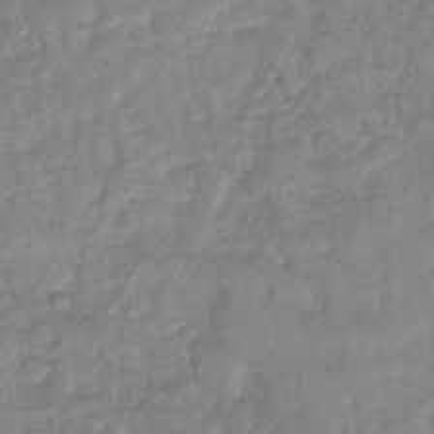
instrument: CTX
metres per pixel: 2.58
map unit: HNhu
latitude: -23.8234
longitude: 49.6344
